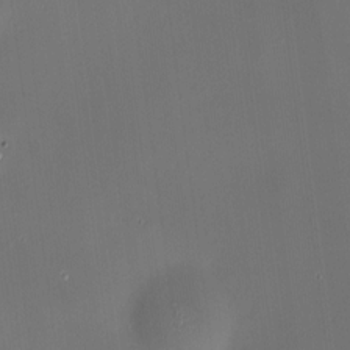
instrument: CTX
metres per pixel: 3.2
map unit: HNhu
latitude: 9.3293
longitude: 13.5399
